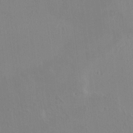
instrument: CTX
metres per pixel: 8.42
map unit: HNhu
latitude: 5.1025
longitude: 4.5762
